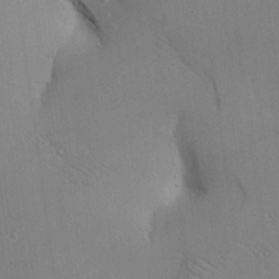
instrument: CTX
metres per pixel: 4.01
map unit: Aa
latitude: 25.9528
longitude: -137.1781
